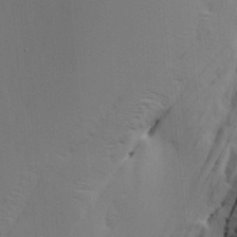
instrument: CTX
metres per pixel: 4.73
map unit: HNhu
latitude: 10.1389
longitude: 23.4455
